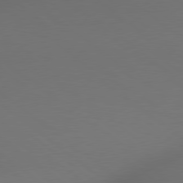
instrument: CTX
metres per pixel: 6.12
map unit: Hpe
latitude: 78.7624
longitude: 175.6343
